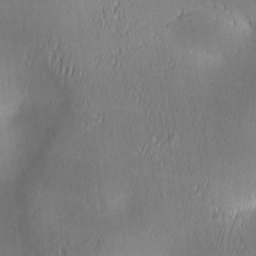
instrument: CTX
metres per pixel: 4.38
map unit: lAa
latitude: 1.5371
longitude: -117.1403
